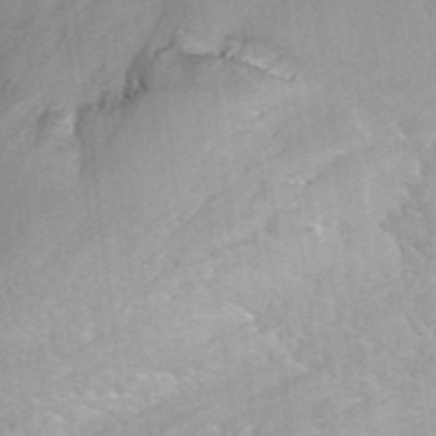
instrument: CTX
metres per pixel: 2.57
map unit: ANa
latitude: 41.8583
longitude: 26.3684
